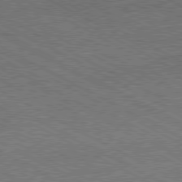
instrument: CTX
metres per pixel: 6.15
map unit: Hpe
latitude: -81.1242
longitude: 20.6707
